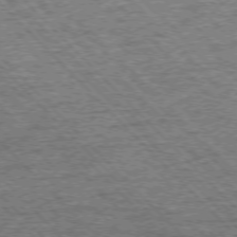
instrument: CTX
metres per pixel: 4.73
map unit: Ap
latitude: -76.5385
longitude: -92.2333
